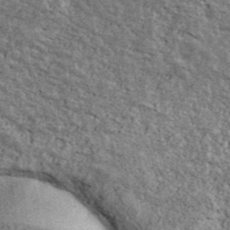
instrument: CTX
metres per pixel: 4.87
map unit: Ave
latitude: 40.8946
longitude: -109.0647
